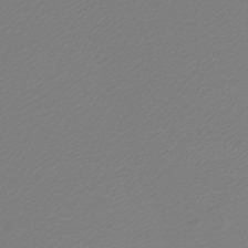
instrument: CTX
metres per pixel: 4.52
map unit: lHb
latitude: -46.2739
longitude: 59.5399
